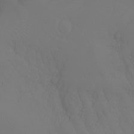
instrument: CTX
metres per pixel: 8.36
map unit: Nhu
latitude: -6.9919
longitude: -84.2145
